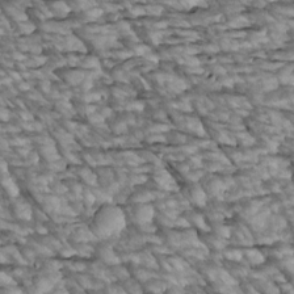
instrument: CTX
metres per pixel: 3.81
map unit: Htu
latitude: 2.4223
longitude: 143.8422
